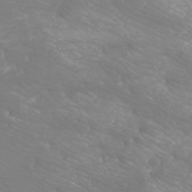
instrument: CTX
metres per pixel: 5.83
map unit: Nhu
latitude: -9.3698
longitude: -70.7813
